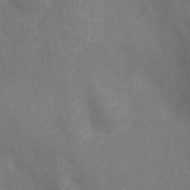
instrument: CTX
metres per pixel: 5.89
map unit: Ht
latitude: -9.9178
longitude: -21.5371
